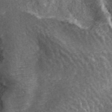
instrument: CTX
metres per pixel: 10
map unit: ANa
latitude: 42.7246
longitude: 26.5573
